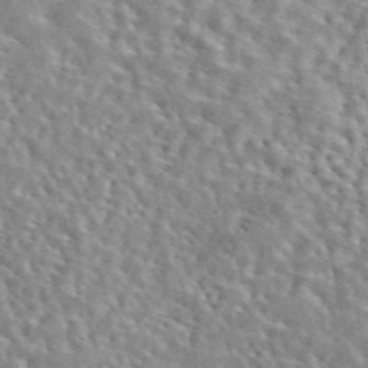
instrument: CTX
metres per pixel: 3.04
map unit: eAb
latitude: 44.6112
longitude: 113.6155
